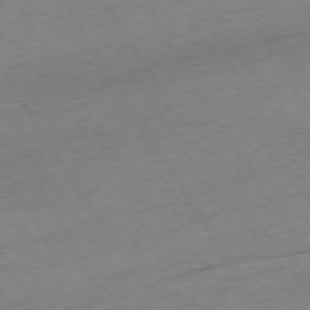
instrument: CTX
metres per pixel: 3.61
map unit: Ap
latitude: -73.7100
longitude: -68.7246
